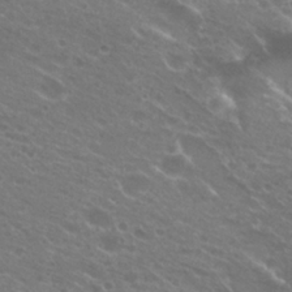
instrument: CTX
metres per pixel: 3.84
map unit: Hto
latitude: 25.3670
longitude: -37.2915
